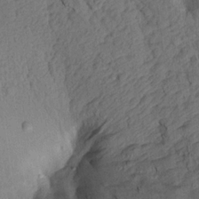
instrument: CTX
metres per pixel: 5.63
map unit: Aa
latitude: 16.3656
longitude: -146.4412
